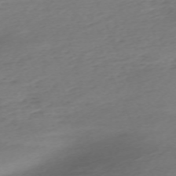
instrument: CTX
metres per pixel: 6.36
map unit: Nhu
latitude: -67.7100
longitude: 39.8800
